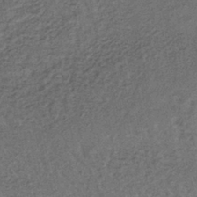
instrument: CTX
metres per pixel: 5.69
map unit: lHb
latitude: -39.5777
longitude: 62.8030
